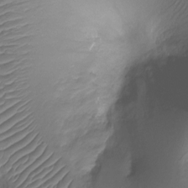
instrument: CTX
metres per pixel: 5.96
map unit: Ht
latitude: -18.0850
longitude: -44.9136
